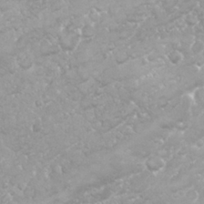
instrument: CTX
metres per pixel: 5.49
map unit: Nhu
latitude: 26.3656
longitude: -60.5734
